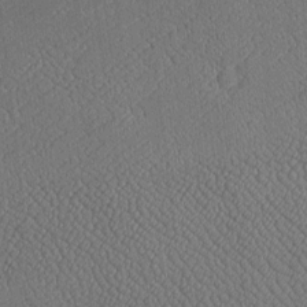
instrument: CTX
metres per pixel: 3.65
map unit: Htu
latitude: -7.3132
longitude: 156.4251
